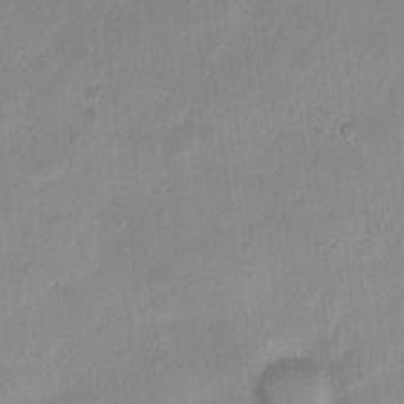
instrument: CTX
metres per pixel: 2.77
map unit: Nhu
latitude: 4.2900
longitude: -16.6868
